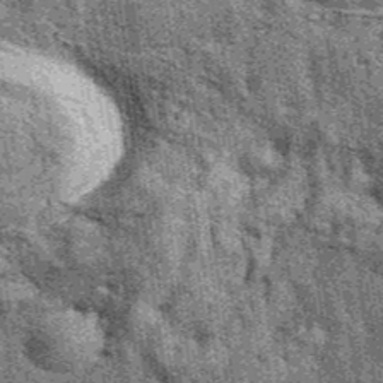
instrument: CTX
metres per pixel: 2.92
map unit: eAb
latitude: 39.7827
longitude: 107.4265
